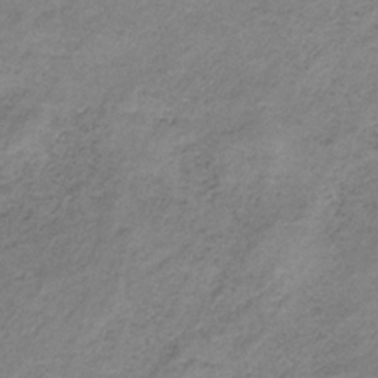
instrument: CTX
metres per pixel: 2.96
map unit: HNb
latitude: -33.5399
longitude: 60.0094
